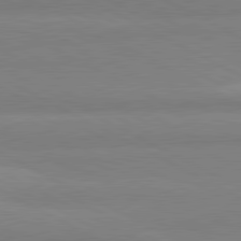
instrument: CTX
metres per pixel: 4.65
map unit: lApd
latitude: 81.1781
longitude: -179.9150
